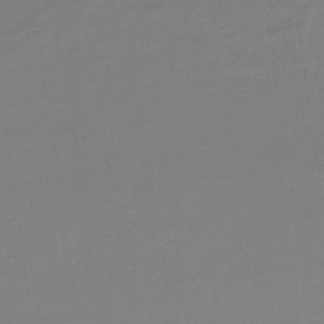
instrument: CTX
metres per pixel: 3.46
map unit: HNb
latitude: -36.7274
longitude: 53.3698
